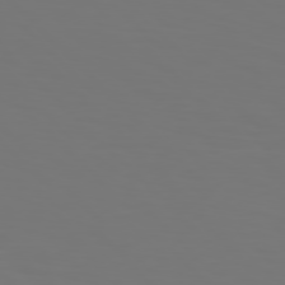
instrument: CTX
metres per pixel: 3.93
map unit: Hpe
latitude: 76.7057
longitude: -134.3467
